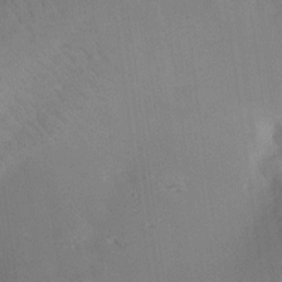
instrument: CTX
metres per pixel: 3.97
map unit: Aa
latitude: 20.0444
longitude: -141.1781
